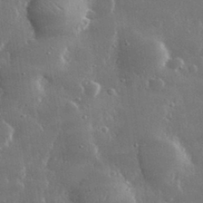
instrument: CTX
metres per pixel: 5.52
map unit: lHvf
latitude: 31.1215
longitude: -90.6679
